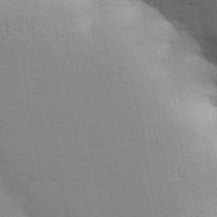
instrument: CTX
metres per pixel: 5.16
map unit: Aa
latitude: 32.7624
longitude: -145.1781
